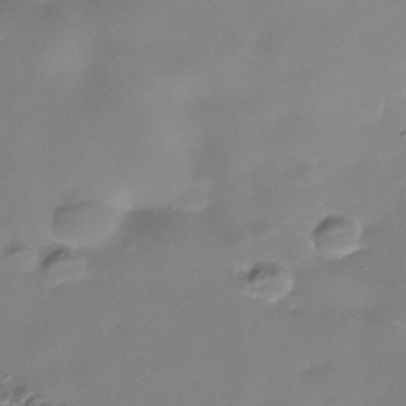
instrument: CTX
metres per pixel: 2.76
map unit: Nhe
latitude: -36.7652
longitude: -90.4979
